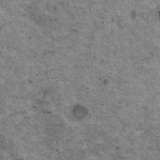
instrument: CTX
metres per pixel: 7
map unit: HNhu
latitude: 3.2348
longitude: 4.2928
